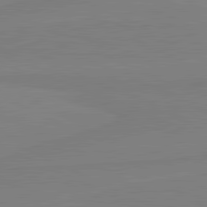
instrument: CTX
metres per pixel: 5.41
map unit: lApd
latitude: 81.6316
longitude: -177.4615
